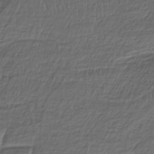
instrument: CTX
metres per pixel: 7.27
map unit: HNb
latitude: -35.8422
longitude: 58.5006
